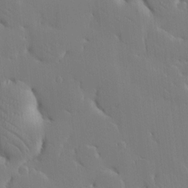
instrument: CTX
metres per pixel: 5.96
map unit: HNhu
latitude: 9.8961
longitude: 15.6533
